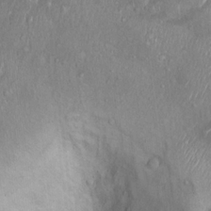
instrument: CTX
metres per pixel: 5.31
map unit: Ht
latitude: 15.4238
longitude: -41.1214
